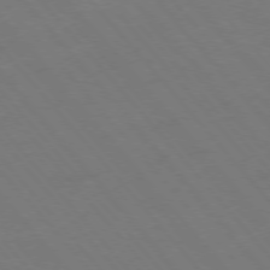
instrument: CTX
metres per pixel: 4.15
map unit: Ap
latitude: -77.0675
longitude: -64.1011
